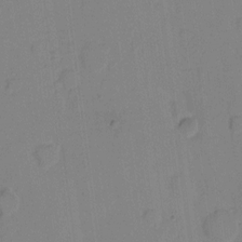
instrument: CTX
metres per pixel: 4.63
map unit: eHh
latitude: 7.1403
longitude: -65.6505
